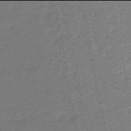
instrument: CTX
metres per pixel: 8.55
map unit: HNhu
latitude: -46.0094
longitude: 90.4062
